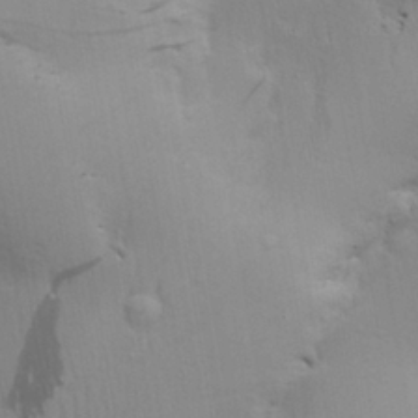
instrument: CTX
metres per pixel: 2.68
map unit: Aa
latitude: 25.9339
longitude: -136.6680
